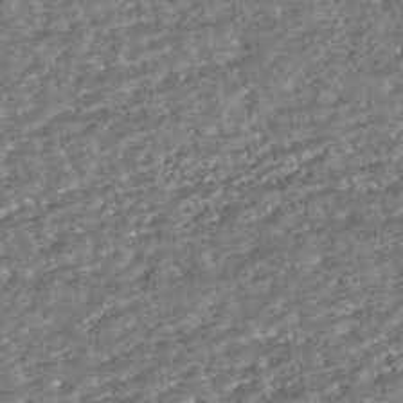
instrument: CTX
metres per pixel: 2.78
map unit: ANa
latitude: -43.5021
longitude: 108.0094
